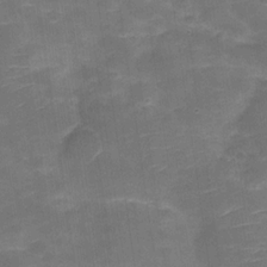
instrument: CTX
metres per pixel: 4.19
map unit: Hve
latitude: -29.5399
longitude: 90.4062
